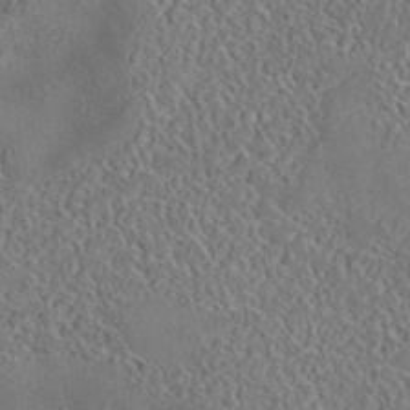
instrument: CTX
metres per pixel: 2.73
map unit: eAb
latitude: 35.7638
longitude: 111.1620
